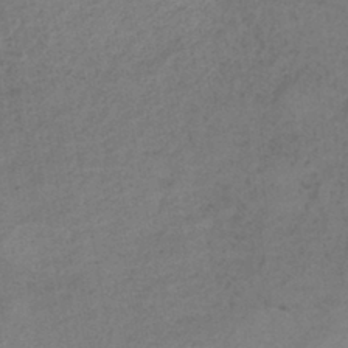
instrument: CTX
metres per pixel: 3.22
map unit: HNb
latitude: -43.9745
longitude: -38.6490
